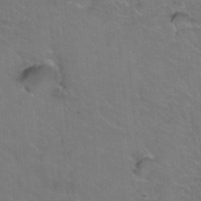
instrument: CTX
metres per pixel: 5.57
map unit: Hto
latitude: 36.4601
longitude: -46.7813
